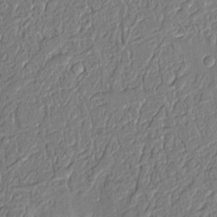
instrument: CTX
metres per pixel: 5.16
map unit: Aa
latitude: 9.2348
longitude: -131.6316
